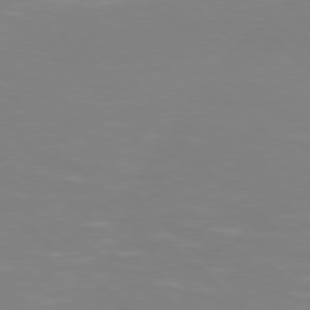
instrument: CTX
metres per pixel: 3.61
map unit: Hpe
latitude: 77.5749
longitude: -125.2725
